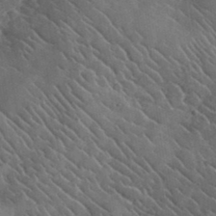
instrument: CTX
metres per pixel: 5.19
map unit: lHvf
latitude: 37.0459
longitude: -91.2726
